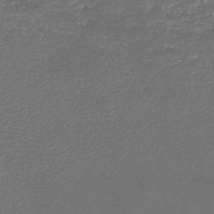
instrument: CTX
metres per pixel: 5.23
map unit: lHb
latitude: -45.2754
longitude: 60.8786
